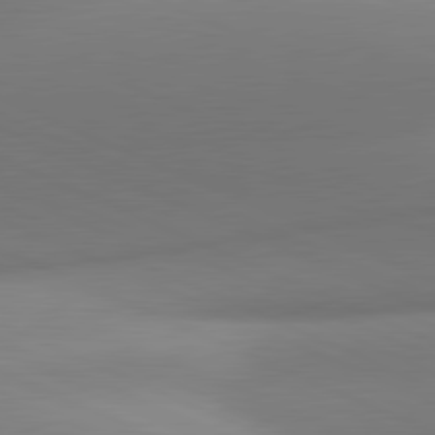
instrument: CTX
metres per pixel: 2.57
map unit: lApd
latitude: 81.4237
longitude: 143.0297
